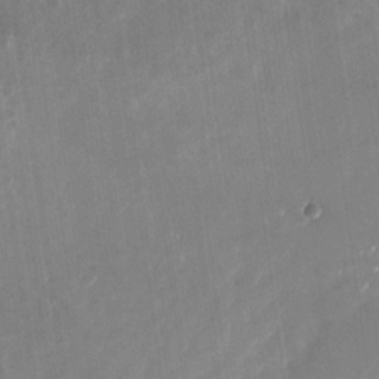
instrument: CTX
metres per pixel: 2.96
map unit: Nhu
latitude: -27.2753
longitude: -74.7435
